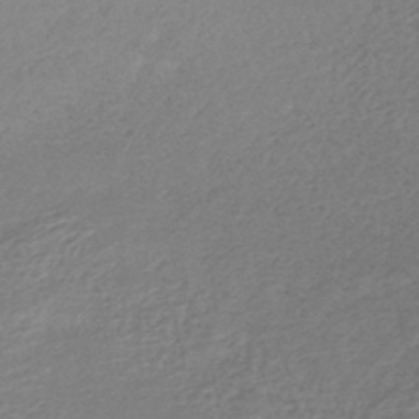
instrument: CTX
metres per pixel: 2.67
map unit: lHb
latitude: -40.5574
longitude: 74.1984
